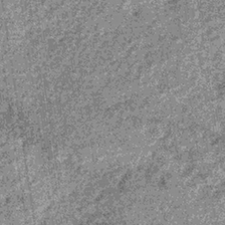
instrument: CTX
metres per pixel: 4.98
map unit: lHb
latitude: -36.1416
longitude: 67.4266
